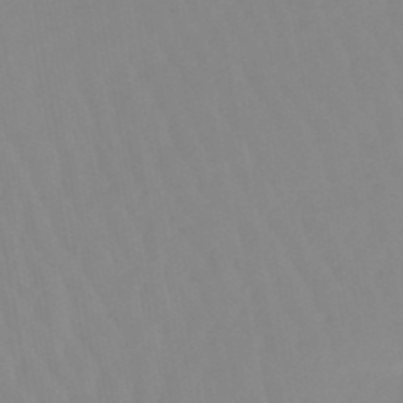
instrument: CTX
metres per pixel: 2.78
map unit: lHb
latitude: -48.1984
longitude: 76.0472
